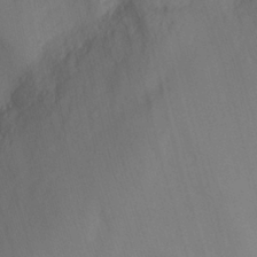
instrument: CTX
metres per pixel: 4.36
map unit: Hto
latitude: -7.7666
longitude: -41.2348
